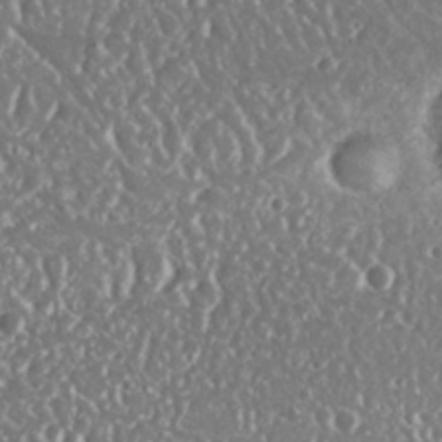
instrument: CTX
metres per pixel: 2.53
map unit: Nhu
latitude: 25.5371
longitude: -57.7449
